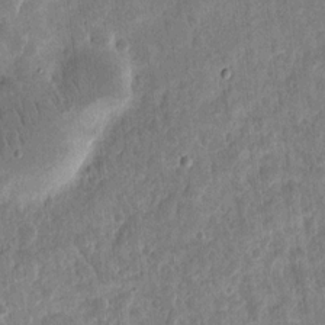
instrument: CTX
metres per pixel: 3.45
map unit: eHh
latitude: 12.1011
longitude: -73.5560
